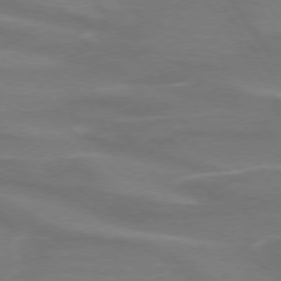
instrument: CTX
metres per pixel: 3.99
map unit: lApd
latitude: 73.8584
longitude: -62.0633
